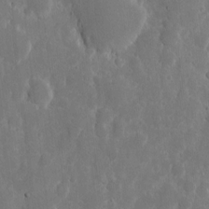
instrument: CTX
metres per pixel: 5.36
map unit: eHh
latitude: 7.7827
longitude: -70.5923
